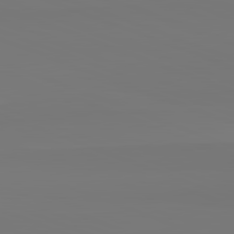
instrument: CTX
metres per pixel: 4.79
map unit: lApd
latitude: 82.5356
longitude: 155.0487
